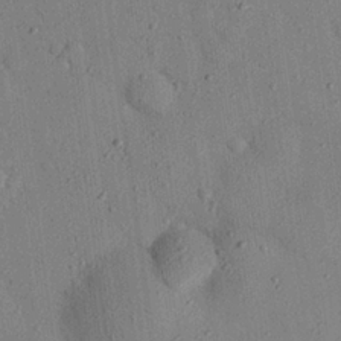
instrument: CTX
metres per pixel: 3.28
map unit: eHh
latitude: 26.2712
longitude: -76.4412
